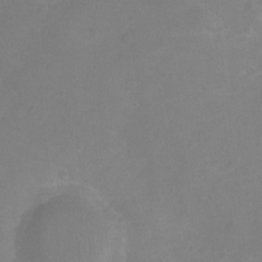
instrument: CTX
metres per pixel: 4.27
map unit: Ht
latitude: -7.5210
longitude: -21.0459
